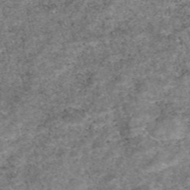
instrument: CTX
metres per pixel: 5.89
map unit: eAb
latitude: 47.0837
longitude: 118.8975
